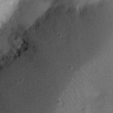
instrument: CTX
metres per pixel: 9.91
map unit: Nhu
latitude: 18.2144
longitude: -74.2334
